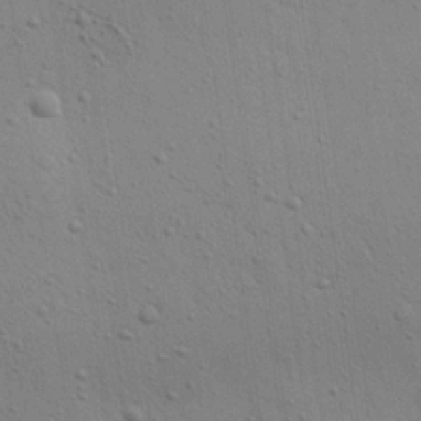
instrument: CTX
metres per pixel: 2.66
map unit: Aa
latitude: 22.6679
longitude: -142.3656
